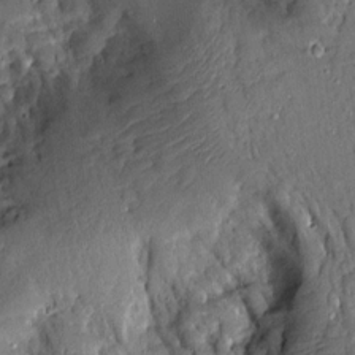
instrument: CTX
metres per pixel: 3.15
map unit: Aa
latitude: 13.6505
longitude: -139.8016
